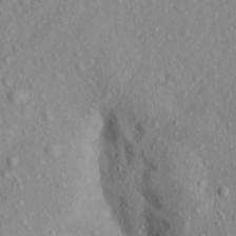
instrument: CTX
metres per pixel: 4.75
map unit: Aa
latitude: 16.7246
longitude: -144.2522
